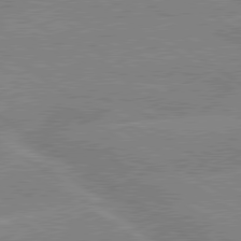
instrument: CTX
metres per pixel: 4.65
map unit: lApd
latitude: 79.6694
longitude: -132.2712
